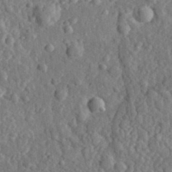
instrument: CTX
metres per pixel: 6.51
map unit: eHh
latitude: 35.3292
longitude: -80.5546
